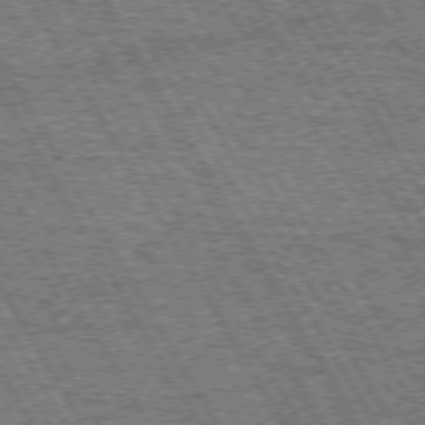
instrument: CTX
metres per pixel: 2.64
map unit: Hpe
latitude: 73.4049
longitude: -125.6505
